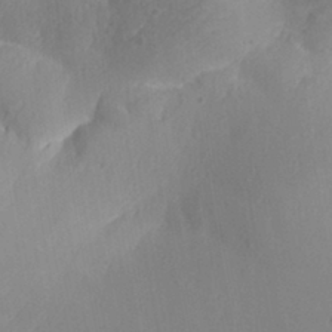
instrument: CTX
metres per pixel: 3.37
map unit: Aa
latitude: 30.4223
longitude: -141.5371
